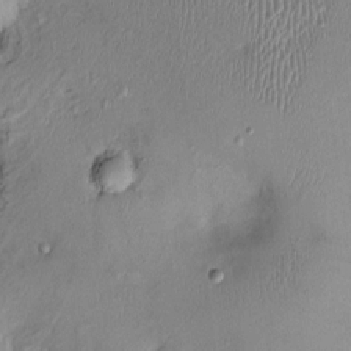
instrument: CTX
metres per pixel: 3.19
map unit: Ht
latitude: -3.0675
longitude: -14.3090
